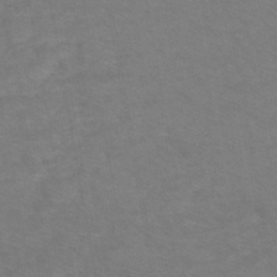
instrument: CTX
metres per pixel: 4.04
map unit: eHh
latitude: -42.6518
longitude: -33.4615
